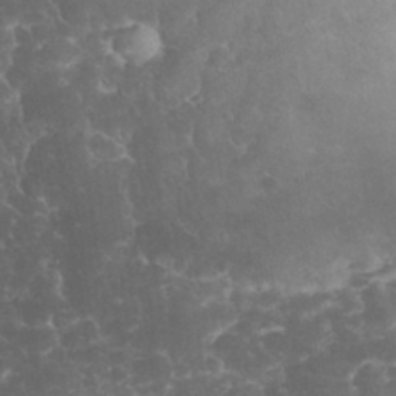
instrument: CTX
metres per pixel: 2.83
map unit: eHh
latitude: 32.4223
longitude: -64.1767
